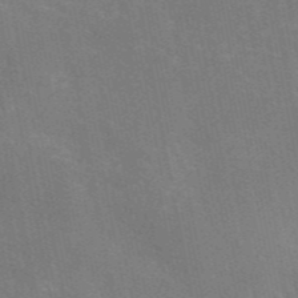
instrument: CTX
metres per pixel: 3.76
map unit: eAb
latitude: 46.4790
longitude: 116.5573
